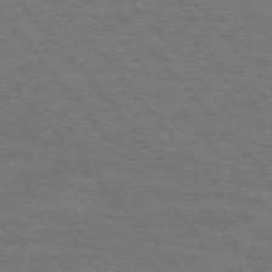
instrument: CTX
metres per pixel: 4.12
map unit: Ap
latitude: -76.2550
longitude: -61.9528
